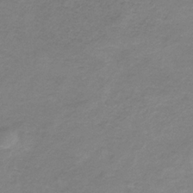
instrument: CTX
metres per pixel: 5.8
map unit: HNb
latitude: -33.7289
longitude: 57.6533
